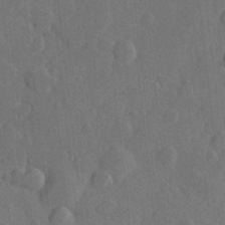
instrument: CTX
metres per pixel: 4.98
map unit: Hve
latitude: 25.1970
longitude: 149.1809
